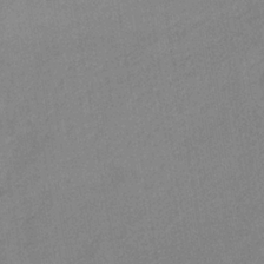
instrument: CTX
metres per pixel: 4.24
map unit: HNb
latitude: -32.1228
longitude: 62.1605
